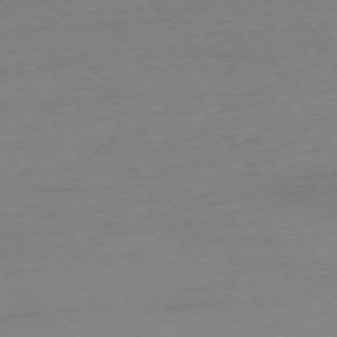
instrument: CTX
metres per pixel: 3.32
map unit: Ap
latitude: -73.9178
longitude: -81.8961
